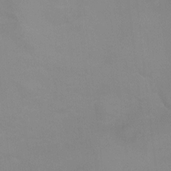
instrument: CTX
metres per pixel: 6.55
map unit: Ht
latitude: -0.3307
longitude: -35.8961
